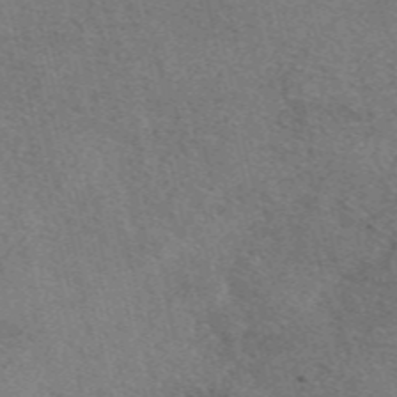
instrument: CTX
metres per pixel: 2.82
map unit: eAb
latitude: 49.1403
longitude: 112.0661
